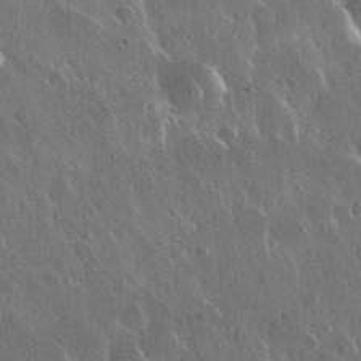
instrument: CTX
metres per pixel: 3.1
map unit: Nhu
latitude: 30.6113
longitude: -55.8583
